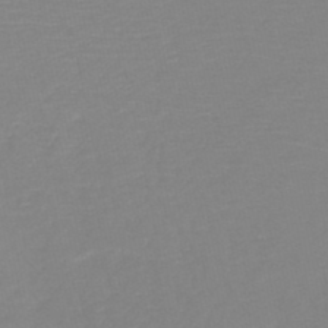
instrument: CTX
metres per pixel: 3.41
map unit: HNb
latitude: -49.2187
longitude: -43.9717
